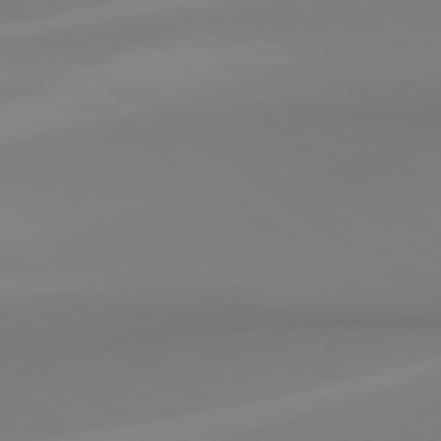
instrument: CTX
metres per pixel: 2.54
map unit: Hpe
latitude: 78.8002
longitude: -143.0459
